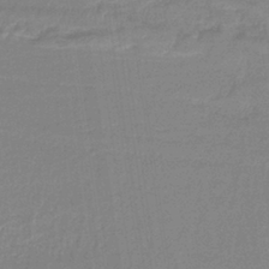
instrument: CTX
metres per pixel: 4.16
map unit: HNb
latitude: -36.6896
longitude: 58.3306
